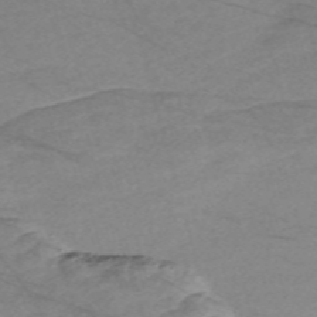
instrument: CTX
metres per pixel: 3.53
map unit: Nve
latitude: -58.8974
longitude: 61.5966
